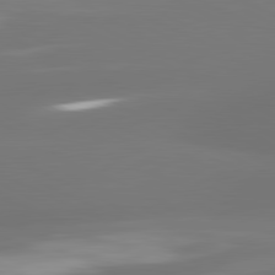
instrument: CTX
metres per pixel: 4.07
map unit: lApd
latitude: 81.6694
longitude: -164.5168
